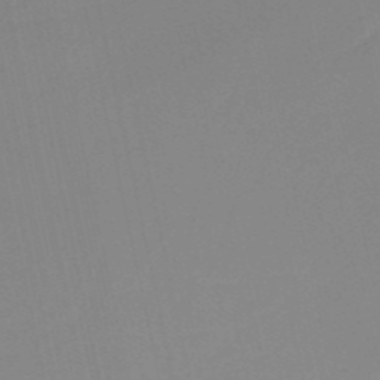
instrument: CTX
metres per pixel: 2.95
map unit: HNb
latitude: -51.4076
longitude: -50.5545
